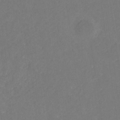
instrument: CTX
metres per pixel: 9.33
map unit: eHb
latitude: -30.7841
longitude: 67.8989
